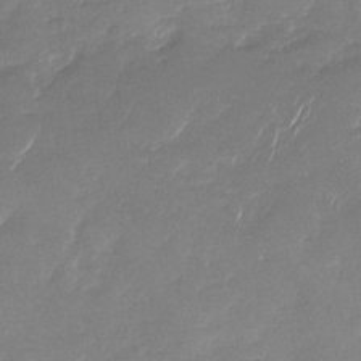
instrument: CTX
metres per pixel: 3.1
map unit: Nhu
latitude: -27.4265
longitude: -62.2523
